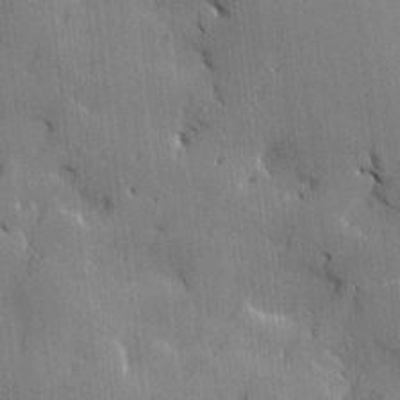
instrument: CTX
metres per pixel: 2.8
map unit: Htu
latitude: -7.6722
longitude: 176.0094
